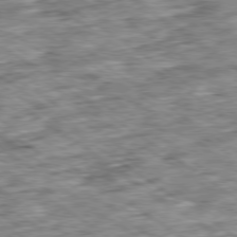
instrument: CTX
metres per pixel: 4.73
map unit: Ap
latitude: -79.6721
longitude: -75.6316
